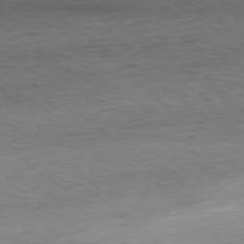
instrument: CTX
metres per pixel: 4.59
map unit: Ap
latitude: -78.7085
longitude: -91.3104
